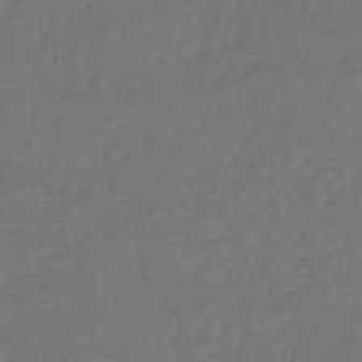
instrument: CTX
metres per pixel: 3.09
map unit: lHb
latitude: -45.4077
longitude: 70.0094
